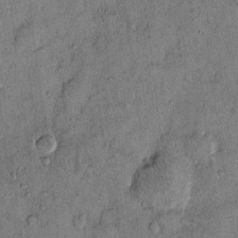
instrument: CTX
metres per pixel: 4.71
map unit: Hto
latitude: 12.4034
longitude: -58.7813
